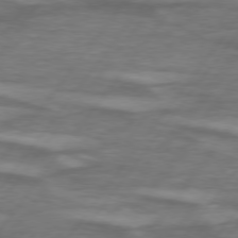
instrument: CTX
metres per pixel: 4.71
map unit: lApd
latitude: 74.9892
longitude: -78.9325
